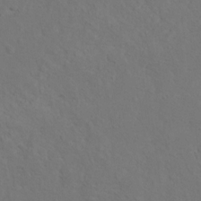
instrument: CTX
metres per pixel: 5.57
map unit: Hto
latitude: 12.4601
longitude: -37.1970
